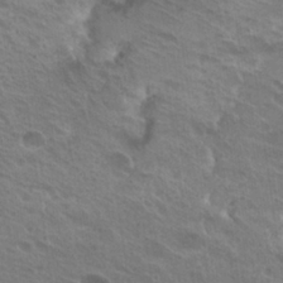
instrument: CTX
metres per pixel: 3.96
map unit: Hto
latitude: 25.0269
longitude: -38.7624
